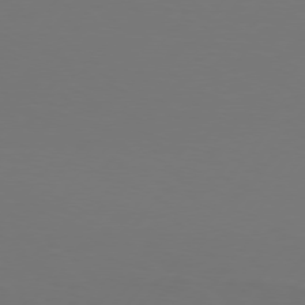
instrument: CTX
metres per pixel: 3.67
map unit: Hpe
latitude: 75.5560
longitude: -130.1011
